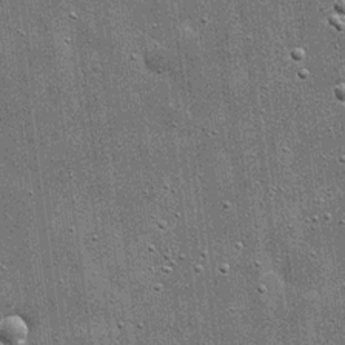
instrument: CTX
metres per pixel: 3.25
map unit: eHh
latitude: 20.4223
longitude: -66.8191
